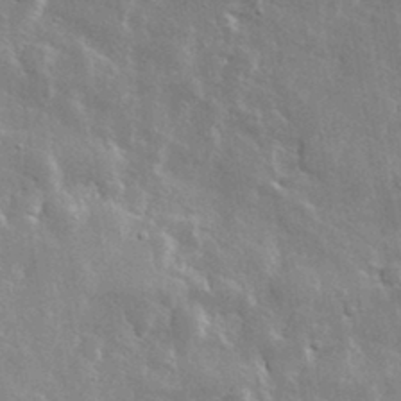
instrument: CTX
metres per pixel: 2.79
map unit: lHvf
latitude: 33.1592
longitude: -90.6113
